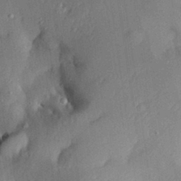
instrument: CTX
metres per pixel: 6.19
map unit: Aa
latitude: 29.3481
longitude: -132.2145
